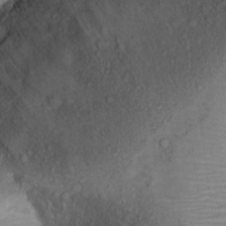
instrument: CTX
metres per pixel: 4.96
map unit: Ht
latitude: 12.3467
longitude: -39.3293
